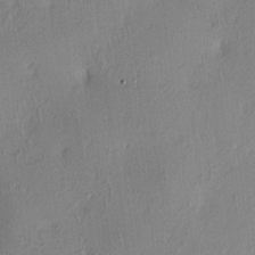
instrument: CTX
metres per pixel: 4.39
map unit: lAa
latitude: 4.5357
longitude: -115.9528
